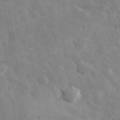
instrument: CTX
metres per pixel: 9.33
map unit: eHh
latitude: 37.3671
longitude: -67.5182
